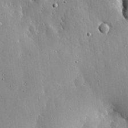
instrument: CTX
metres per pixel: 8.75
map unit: lHvf
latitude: 20.2334
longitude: -114.8191
